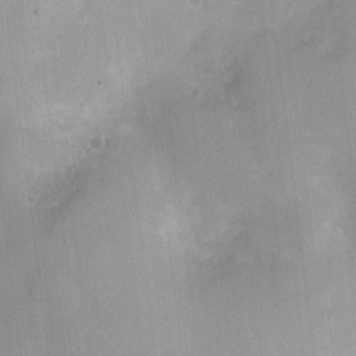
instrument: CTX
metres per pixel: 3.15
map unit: Nhu
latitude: 1.6316
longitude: -16.1766
